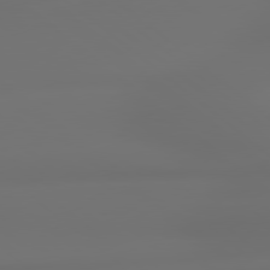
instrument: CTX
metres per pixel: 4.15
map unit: Hpe
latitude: 79.0648
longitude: -135.1025
